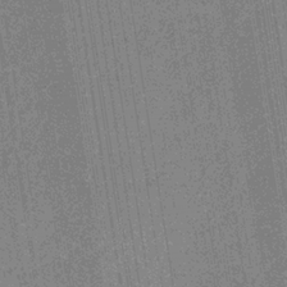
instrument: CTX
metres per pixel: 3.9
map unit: HNb
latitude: -31.4832
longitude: 60.5007
